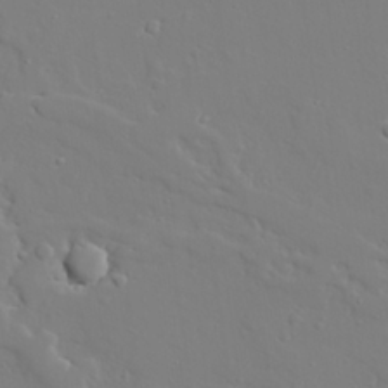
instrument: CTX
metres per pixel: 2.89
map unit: lAvf
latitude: 27.8961
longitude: -108.1388
